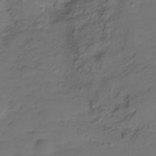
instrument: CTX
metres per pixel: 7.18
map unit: Hve
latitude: -27.9745
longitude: 91.1243
